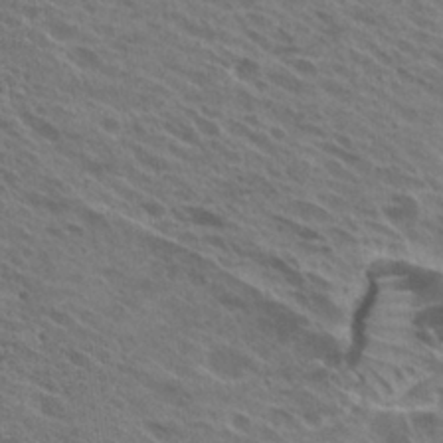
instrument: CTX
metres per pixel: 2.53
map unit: Hto
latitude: 26.1389
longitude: -40.7435
